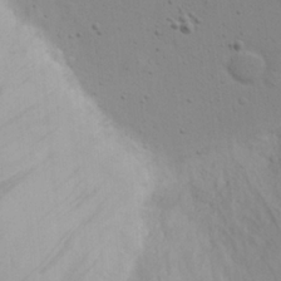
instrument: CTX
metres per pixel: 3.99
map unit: eHh
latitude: 18.6868
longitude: -72.0633
